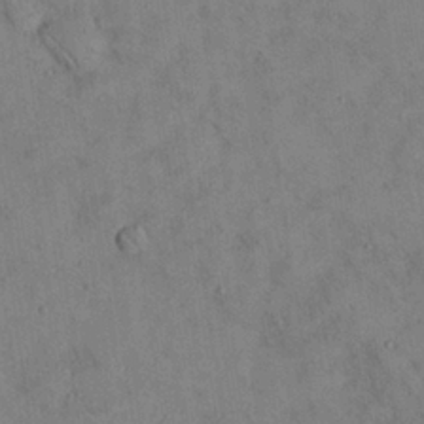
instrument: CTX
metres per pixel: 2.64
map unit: Nhu
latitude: 28.2900
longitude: -72.5924
